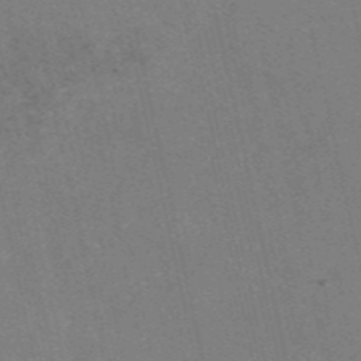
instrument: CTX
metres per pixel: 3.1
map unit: HNb
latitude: -55.1431
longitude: -38.5924
